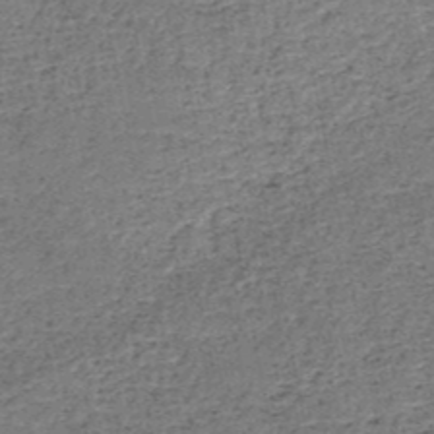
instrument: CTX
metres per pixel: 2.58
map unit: HNb
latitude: -50.7274
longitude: -49.4615
